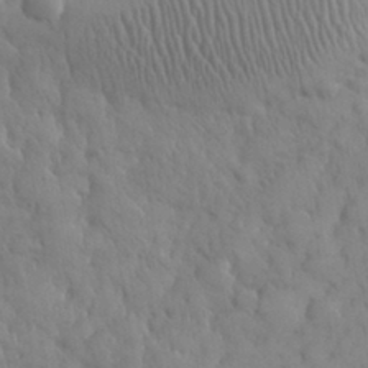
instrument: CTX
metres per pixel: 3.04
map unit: eHh
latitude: 31.4238
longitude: -67.8394
